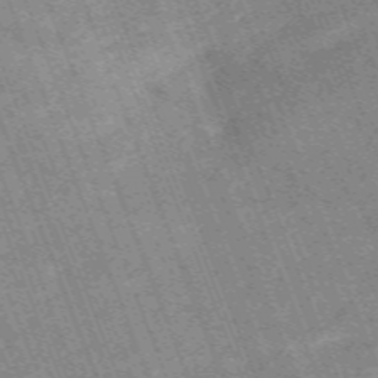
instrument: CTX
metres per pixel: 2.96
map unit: HNb
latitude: -54.2551
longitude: -48.4034
